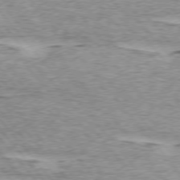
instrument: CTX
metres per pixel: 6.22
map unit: lApd
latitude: 75.0647
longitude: -77.2537
